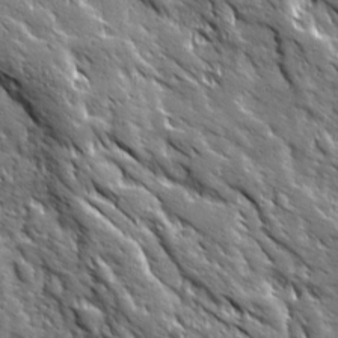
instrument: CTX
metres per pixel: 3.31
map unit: Ave
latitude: 19.8016
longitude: -135.5749
